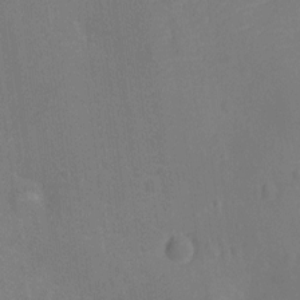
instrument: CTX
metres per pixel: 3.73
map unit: Ht
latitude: -12.2173
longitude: -24.0822
